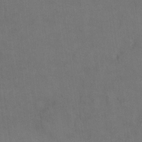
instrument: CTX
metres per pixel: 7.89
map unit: eHh
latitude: 18.7624
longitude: -64.9136
